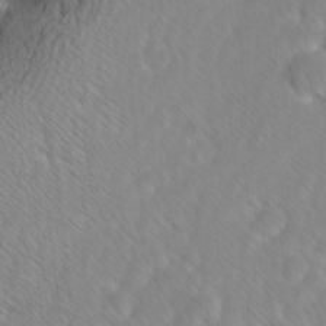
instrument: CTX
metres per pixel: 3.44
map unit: Ave
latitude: 8.4034
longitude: -105.5560
